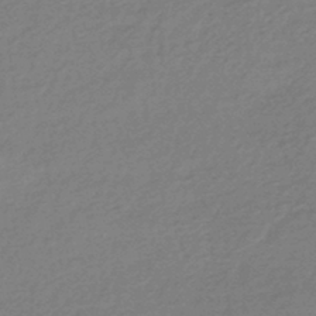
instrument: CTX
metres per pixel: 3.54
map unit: HNhu
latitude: -44.8786
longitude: 93.6344
